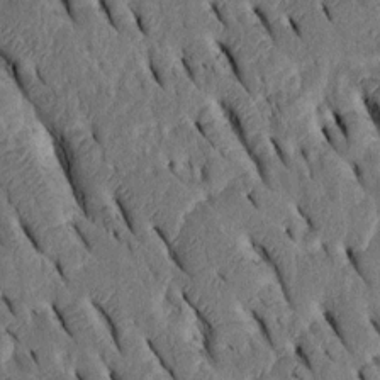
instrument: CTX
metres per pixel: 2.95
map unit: Htu
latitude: -2.6896
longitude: 151.3509
